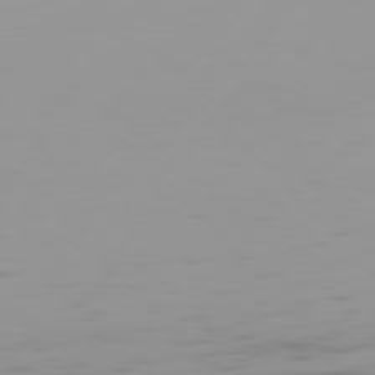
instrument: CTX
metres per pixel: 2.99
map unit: Hpe
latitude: 75.5560
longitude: -128.0444
